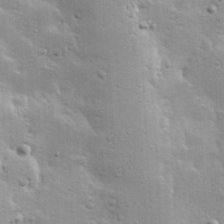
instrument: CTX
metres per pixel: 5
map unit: Hve
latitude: 23.2726
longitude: -96.9325
